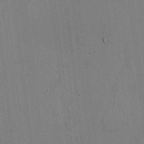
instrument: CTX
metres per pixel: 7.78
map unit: HNhu
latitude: -1.0109
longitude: -7.4426
